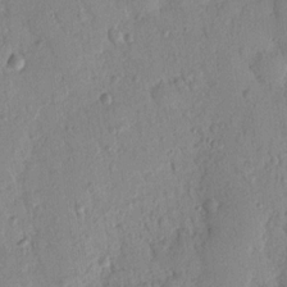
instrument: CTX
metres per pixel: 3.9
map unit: Nhu
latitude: 15.7828
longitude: -78.8380
